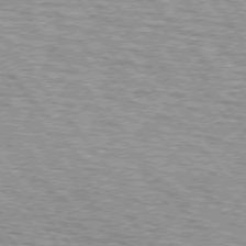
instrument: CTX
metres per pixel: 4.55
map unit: lApd
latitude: 74.9514
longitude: -76.5545
